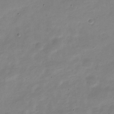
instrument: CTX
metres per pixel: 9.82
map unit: Nve
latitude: -22.0850
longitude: 105.4076
